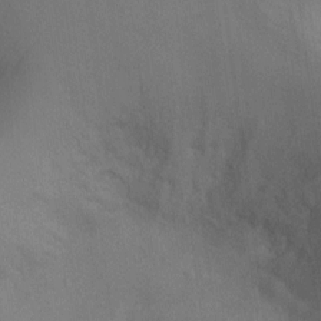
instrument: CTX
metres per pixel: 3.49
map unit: Ht
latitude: -7.6722
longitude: -34.1766
